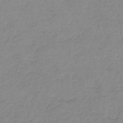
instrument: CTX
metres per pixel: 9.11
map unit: lHb
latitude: -44.0661
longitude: 73.7288
